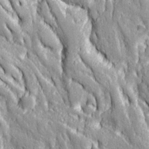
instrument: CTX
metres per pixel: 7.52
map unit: Ave
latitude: 22.9703
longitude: -133.7072
